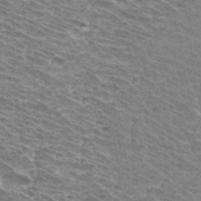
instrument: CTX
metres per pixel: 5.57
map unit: Hto
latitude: 33.7072
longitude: -41.9906
